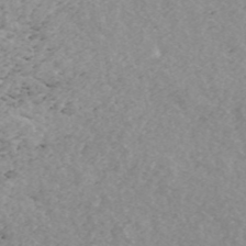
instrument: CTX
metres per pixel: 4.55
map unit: ANa
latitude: 43.6883
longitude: 28.7652
